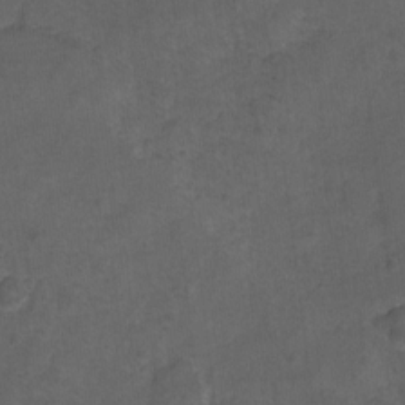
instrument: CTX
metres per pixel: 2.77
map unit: Hto
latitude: 4.9325
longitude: -31.6505
